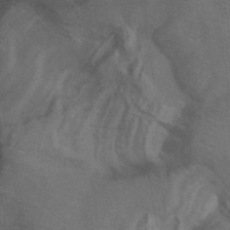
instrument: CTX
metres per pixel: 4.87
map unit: ANa
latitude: 39.8961
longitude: 29.5399
